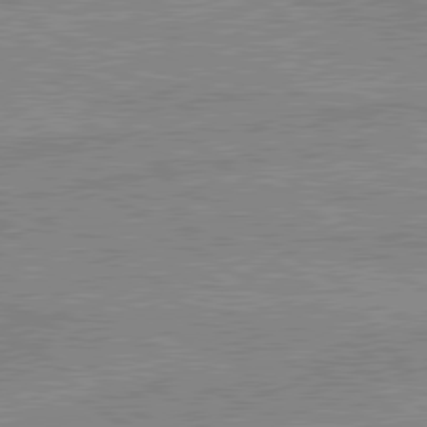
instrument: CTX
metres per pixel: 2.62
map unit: lApd
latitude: 80.1767
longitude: -174.6868
